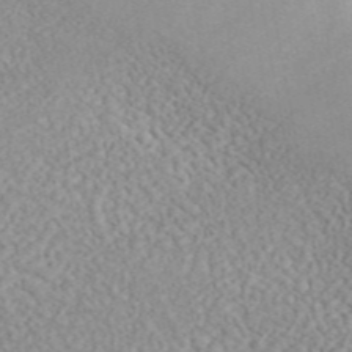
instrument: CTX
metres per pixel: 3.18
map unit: ANa
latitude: 45.8583
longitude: 24.4818
